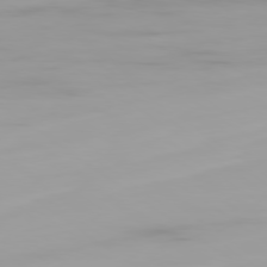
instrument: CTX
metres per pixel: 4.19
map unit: Ap
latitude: -79.4265
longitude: -95.3671
